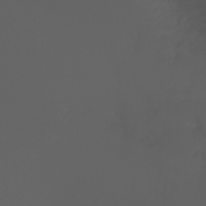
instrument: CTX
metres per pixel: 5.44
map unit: Nhu
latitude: -5.6533
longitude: -88.8002
